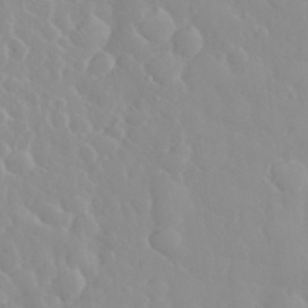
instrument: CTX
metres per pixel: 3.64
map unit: eHh
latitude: 32.8569
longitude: -59.6694
